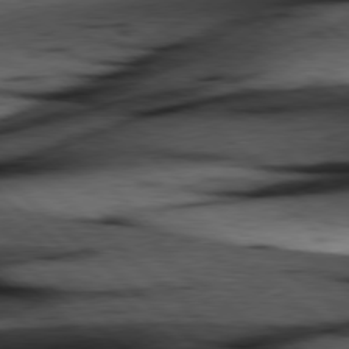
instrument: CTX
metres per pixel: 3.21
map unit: Hpe
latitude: 77.8394
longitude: -127.9717
